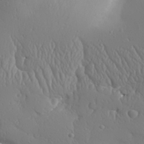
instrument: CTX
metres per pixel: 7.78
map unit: Aa
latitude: 31.3482
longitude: -143.0648
